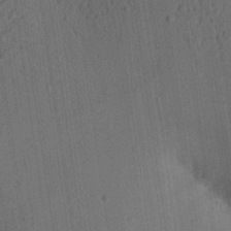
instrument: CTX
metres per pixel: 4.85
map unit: Aa
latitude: 26.2334
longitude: -141.8961
